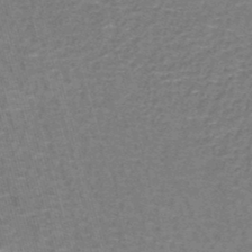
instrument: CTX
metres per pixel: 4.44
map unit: lHb
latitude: -43.4076
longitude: 55.6533
